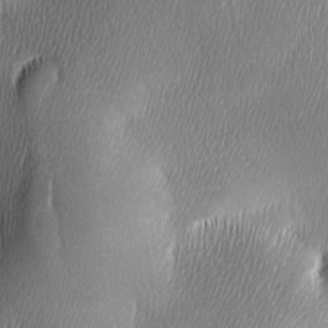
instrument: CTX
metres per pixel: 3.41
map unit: Ave
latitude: -6.2172
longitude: -122.6490
